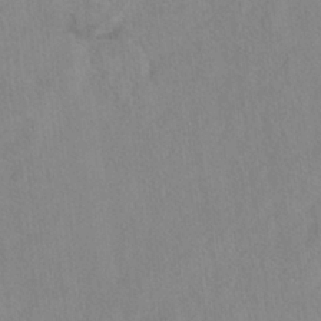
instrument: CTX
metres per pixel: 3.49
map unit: Hto
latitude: 7.6505
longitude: -34.4034
